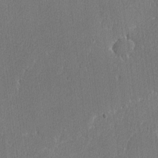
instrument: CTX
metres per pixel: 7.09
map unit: lAvf
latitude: -8.4062
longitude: -113.4804
